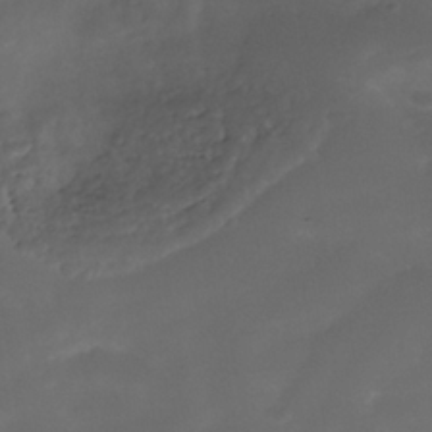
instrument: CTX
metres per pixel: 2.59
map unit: Nhe
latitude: -38.8975
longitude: -118.8569
